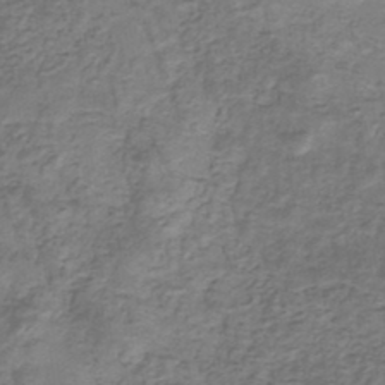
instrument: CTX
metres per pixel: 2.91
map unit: eHb
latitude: -33.4077
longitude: 75.5777
